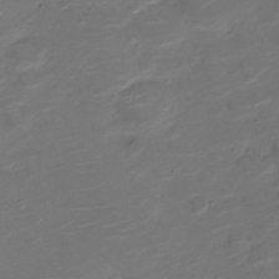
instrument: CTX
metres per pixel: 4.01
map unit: Nve
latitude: -20.2928
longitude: 105.4076
